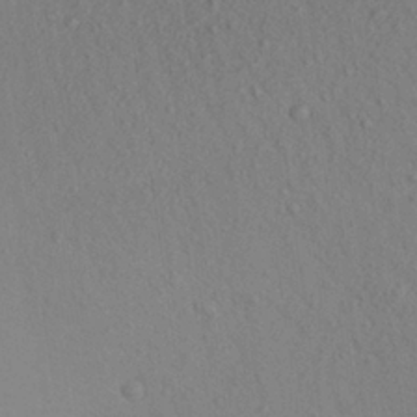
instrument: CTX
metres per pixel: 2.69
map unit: Aa
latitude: 26.7435
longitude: -142.9514
